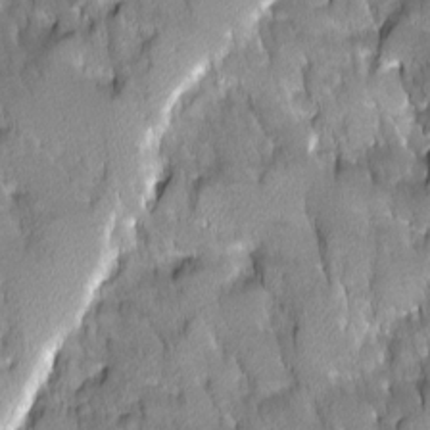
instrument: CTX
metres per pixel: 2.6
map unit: Ave
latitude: -10.9353
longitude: -118.2900
